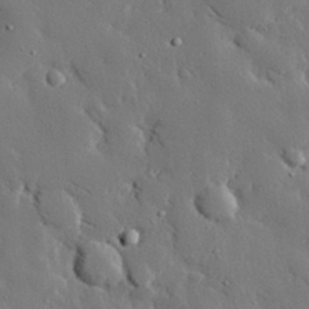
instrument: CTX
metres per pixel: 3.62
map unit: eHh
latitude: 30.1956
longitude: -80.6113
